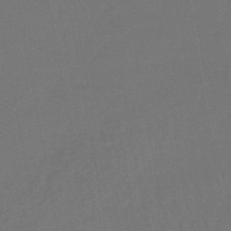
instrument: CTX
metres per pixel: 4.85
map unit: lHb
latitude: -43.7477
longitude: 74.2362
